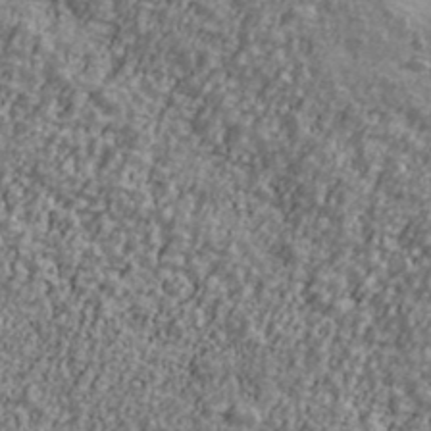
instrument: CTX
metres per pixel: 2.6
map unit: Ave
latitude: 41.6127
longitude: -111.4238
